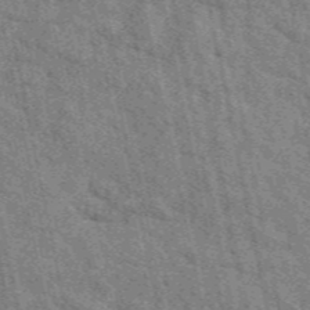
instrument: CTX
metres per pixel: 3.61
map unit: eAb
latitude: 48.8002
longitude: 106.4062
